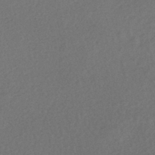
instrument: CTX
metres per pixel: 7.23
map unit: HNhu
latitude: -43.5777
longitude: 98.1228
